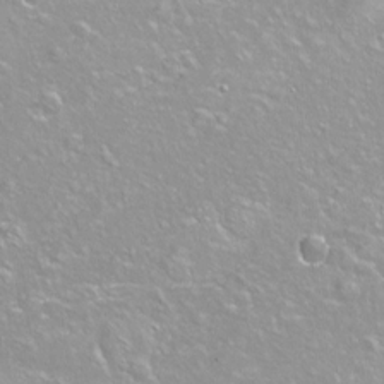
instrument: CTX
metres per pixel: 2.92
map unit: Nhu
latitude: -7.4832
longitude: -46.2523
